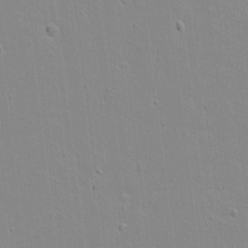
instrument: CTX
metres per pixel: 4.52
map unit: lAvf
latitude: 16.2900
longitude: -128.2900
